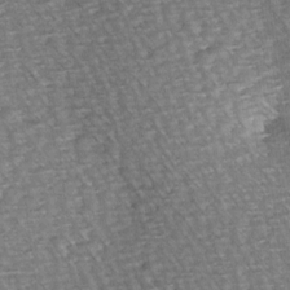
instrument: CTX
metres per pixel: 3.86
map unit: Hve
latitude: 3.1403
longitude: -120.8380
